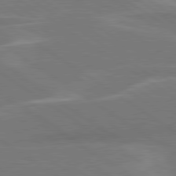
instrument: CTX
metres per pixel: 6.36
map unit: lApd
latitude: 79.7639
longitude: -125.2348
